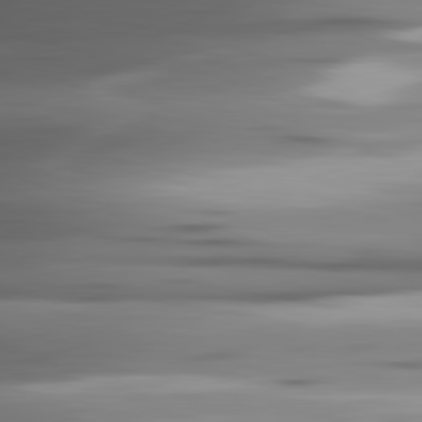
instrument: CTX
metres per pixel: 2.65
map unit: lApd
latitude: 81.9528
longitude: -140.8002
